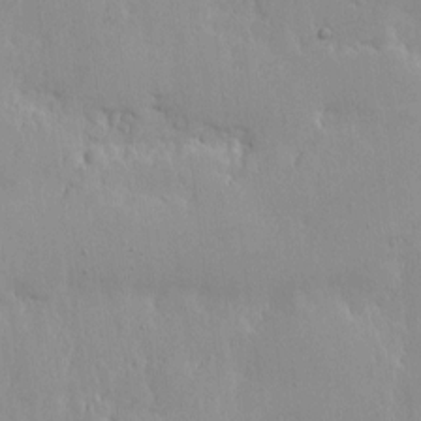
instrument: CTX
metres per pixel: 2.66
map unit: Nhe
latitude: -1.7100
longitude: -59.4804
